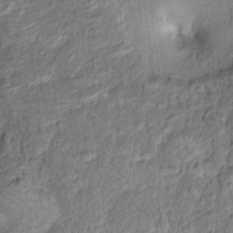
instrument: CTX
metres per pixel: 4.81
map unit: Hto
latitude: 14.9136
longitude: -39.1025
